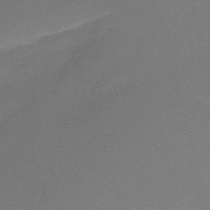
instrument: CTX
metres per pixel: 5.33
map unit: HNb
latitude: -50.4818
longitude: -41.5938
